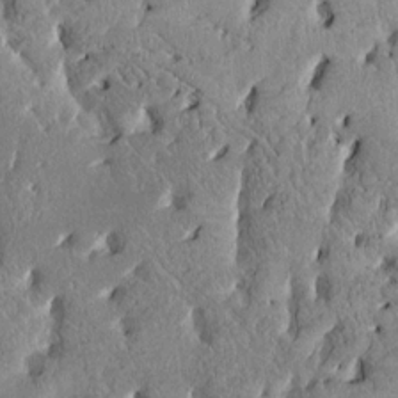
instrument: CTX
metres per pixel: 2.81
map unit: HNhu
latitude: 2.3089
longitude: 8.4251
